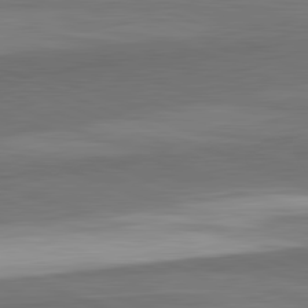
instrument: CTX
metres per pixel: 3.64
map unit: lApd
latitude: 82.2522
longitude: 156.0283
